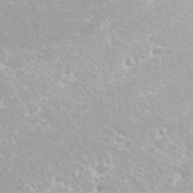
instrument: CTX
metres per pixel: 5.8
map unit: Nhu
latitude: -8.9353
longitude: -70.4790
